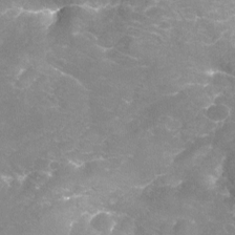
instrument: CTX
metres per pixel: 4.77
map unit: Nhu
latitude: -19.7100
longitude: -56.7057
